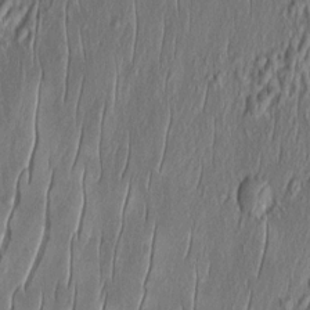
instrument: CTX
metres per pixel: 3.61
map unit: Aa
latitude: 8.5924
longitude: -131.1026
